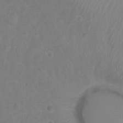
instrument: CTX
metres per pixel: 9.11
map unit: Nhu
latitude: 1.9906
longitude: -14.6491
